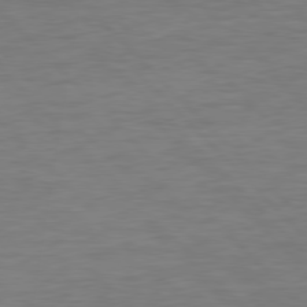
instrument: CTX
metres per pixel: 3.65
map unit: Hpe
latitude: 77.6694
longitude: -163.6505
